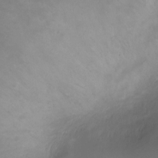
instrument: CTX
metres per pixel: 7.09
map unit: Ht
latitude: -1.1054
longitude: -18.6301
